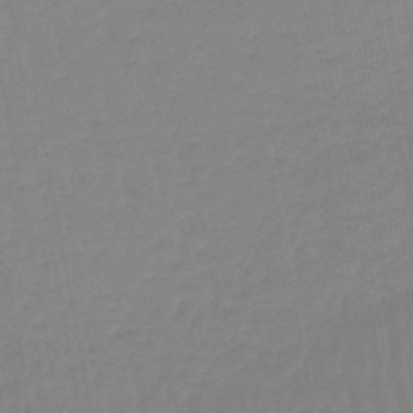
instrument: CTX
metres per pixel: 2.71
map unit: lHb
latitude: -44.5574
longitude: 62.8597
